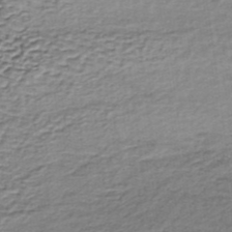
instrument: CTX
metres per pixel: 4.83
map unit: lHb
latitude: -35.7855
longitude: 60.1606
